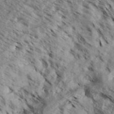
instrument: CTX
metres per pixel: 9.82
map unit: Aa
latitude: 33.0270
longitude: -137.5938
